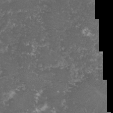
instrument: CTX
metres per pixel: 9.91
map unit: lHvf
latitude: -15.4833
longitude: -99.2536
